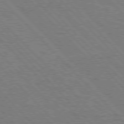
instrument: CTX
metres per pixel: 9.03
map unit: Hpe
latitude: 76.5545
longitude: -161.6505
